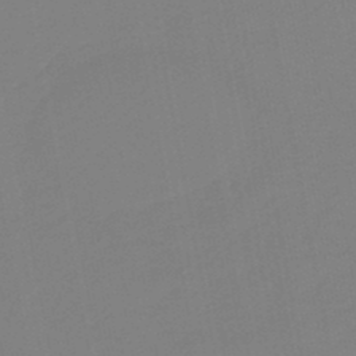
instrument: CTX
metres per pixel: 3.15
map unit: HNb
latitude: -46.4251
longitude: 55.8989
